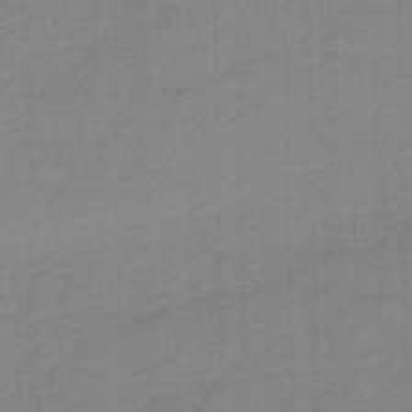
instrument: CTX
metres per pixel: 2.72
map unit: HNhu
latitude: -47.1053
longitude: 89.4832
